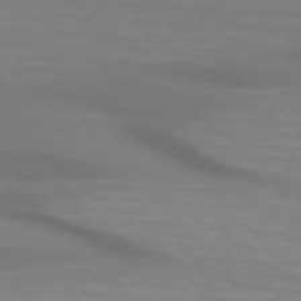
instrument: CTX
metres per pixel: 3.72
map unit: lApd
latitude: 74.0633
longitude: -65.6694
